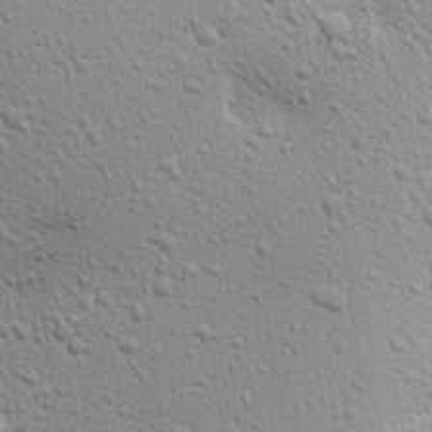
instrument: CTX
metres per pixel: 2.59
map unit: Aa
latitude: 18.0444
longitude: -141.6882
